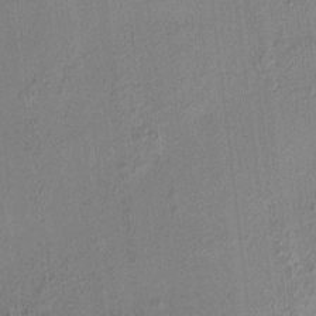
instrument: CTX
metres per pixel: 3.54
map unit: HNhu
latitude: 7.0269
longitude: 15.2754
